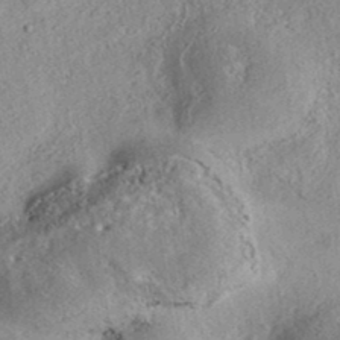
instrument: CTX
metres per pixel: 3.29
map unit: eAb
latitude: 37.2537
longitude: 113.2565
